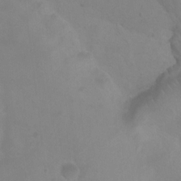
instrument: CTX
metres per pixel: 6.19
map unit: Htu
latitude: 2.4223
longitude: -21.3860
